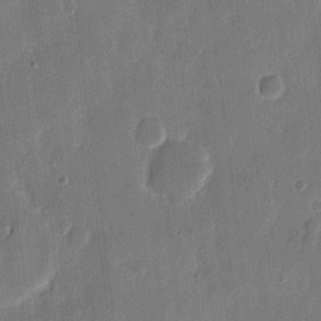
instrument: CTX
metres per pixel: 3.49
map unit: eHh
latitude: 8.9892
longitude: -68.8380
